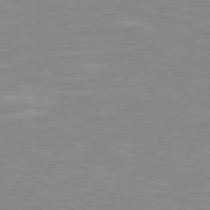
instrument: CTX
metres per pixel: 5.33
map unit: Hpe
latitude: 79.1781
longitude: -121.6883
